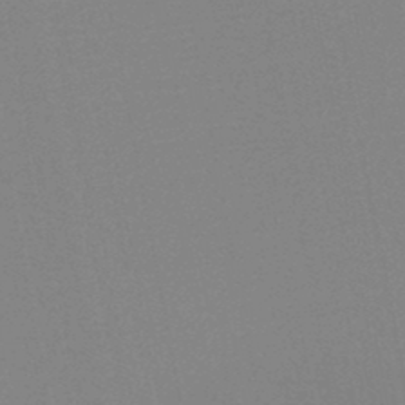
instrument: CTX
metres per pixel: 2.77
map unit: HNb
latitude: -46.1039
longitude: -42.8947
